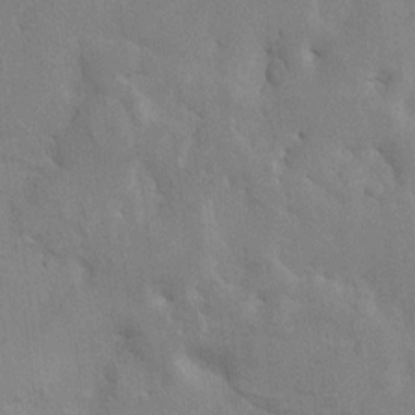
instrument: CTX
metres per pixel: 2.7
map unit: HNhu
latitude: 8.3467
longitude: -3.3104
